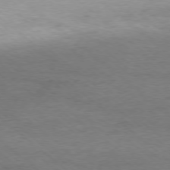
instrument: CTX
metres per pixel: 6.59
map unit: Ap
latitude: -77.8611
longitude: -92.8380
